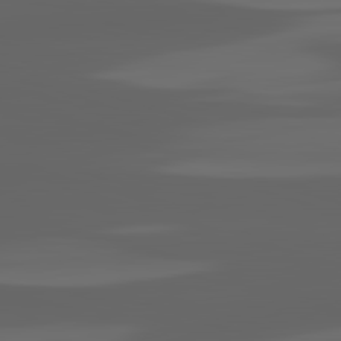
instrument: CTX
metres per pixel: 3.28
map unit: lApd
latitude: 82.9513
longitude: -133.1214
